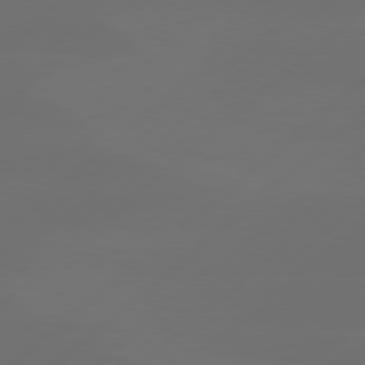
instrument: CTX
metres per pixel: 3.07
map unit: Hpe
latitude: 78.4412
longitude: -132.3467
